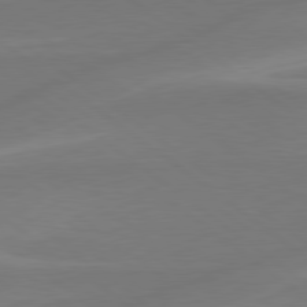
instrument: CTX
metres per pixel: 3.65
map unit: lApd
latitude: 79.0648
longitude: -141.6504
